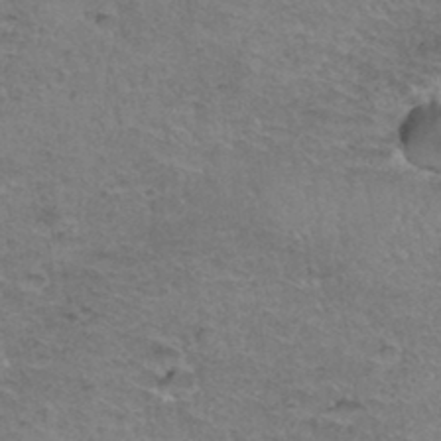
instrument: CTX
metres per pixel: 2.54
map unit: Hto
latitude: 36.5546
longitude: -46.8380
